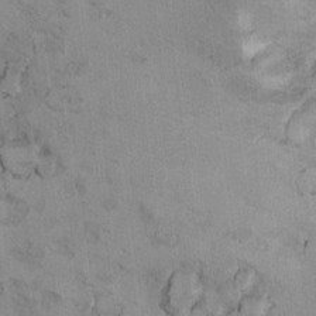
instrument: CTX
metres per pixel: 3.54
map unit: Ht
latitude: 11.6505
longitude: -31.7261
